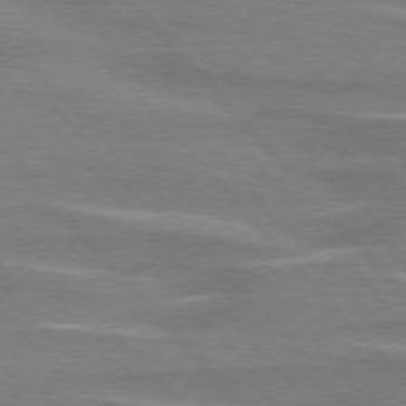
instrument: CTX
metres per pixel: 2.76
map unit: lApd
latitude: 75.7639
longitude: -81.2726
